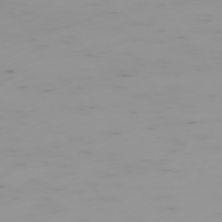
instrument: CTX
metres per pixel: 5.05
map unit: Hpe
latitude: -74.8597
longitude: 7.6533
